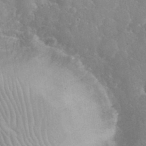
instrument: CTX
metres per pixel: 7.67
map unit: eHh
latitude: 34.9513
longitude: -63.8962
